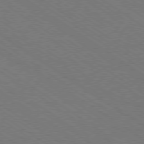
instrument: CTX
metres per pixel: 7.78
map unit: Ap
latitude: -79.8233
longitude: -66.4601
